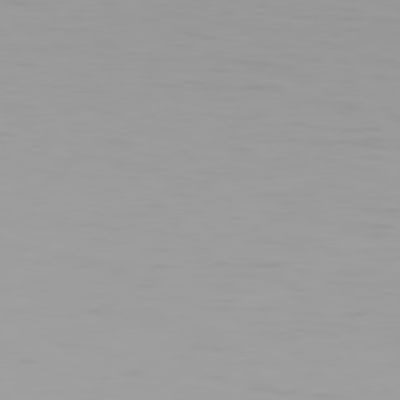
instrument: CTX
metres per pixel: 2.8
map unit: Hpe
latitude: 77.7071
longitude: -166.0444
